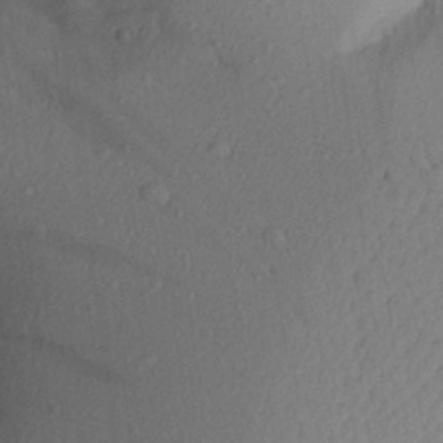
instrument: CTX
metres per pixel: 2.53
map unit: Aa
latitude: 22.4034
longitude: -144.9325
